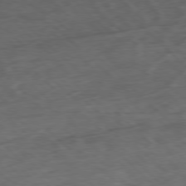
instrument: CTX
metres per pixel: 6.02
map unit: Ap
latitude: -78.7841
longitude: -71.8583
